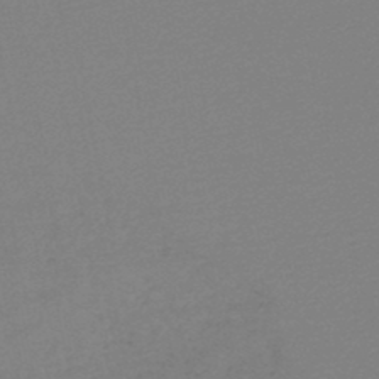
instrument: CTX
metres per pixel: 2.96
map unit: lHb
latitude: -45.7478
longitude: 67.4643
